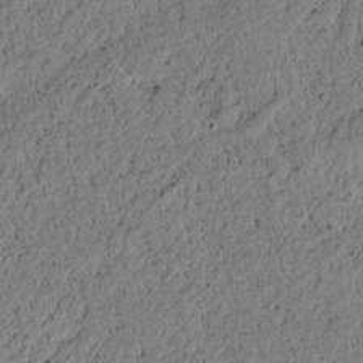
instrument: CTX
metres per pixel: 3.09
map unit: lAvf
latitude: 4.7624
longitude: 167.1053
